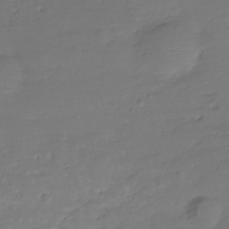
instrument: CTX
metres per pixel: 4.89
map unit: Hve
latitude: -27.8422
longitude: 91.0298
